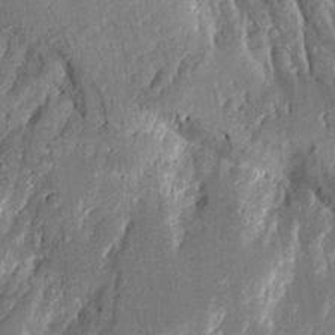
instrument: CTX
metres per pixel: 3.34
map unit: Aa
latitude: 10.7435
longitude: -125.9906
